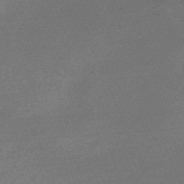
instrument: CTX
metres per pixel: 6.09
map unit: Nve
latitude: -56.6329
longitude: 61.5021
